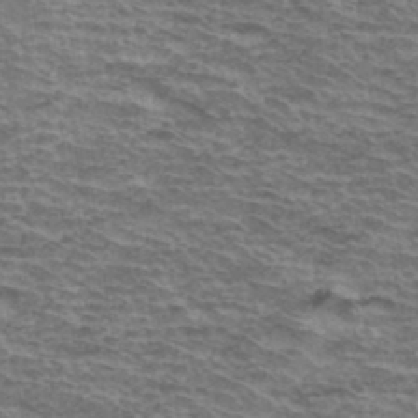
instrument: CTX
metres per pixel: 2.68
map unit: Hto
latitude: 37.2348
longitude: -43.4049
